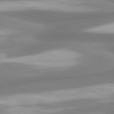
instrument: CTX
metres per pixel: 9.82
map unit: lApd
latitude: 80.2333
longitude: 179.7477
